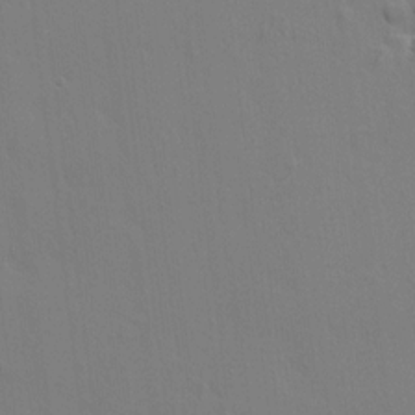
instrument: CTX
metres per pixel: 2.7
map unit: HNhu
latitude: 10.7813
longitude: 23.5021
